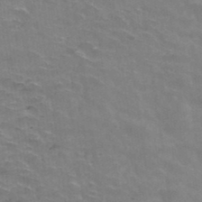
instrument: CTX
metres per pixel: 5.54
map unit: Hto
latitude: 37.1781
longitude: -41.6504
